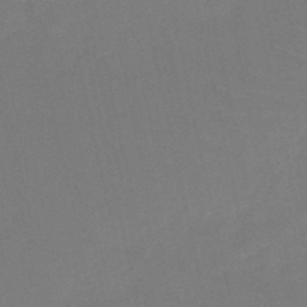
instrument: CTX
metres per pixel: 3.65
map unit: HNb
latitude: -50.1039
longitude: -43.1781
